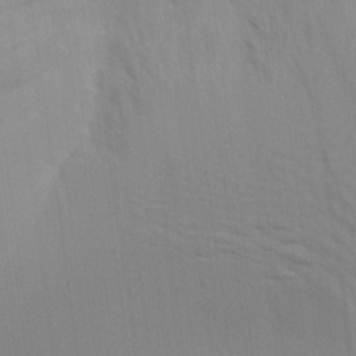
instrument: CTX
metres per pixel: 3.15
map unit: Aa
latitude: 24.6490
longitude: -145.5560
